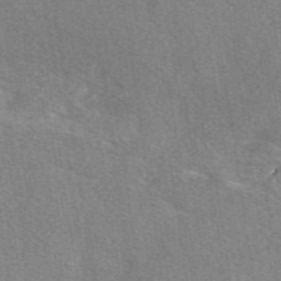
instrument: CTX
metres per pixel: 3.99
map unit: eAb
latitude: 49.5182
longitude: 115.1242
